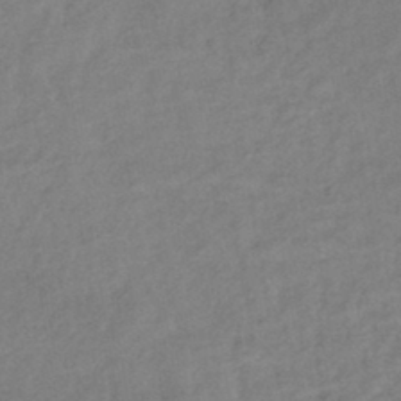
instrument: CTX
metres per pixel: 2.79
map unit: eHb
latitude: -41.6722
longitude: 83.6344
